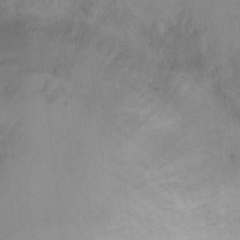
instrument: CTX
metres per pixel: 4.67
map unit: Nhu
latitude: 11.6883
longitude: -26.7813
